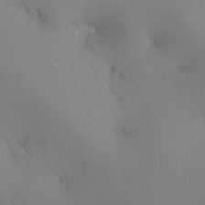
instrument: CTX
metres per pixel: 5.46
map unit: lAa
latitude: 3.8394
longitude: -117.0081
